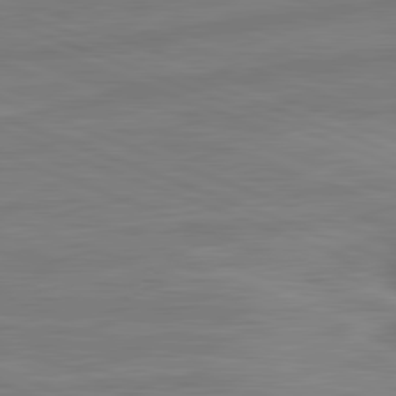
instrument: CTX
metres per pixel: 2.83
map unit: lApd
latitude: 81.8016
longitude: -175.5938
